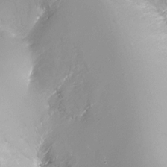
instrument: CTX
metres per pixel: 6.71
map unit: Ht
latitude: -16.5952
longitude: -43.4804
